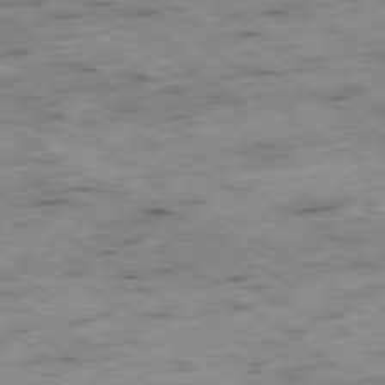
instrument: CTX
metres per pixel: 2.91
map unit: Hpe
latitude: -79.0864
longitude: -21.0459
